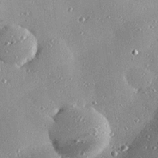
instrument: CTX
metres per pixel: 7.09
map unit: eHh
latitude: 24.2522
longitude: -90.0444
